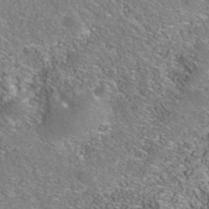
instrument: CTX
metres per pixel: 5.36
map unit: Nhe
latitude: -40.8786
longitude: -99.7071
